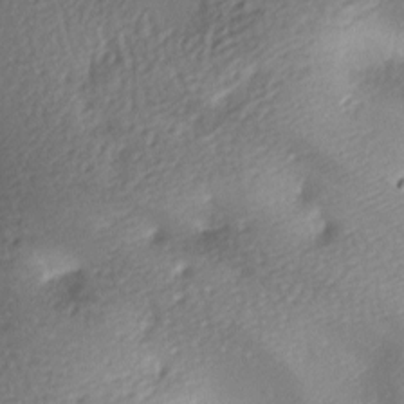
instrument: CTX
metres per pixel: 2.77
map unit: lAa
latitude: -8.5763
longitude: -127.3860
